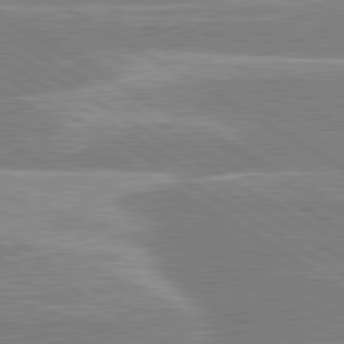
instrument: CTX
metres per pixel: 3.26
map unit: lApd
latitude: 80.1956
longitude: -130.9703
